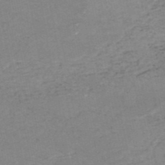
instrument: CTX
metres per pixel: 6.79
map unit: HNb
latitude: -52.0472
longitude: -52.0255
